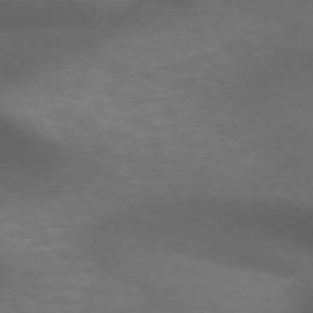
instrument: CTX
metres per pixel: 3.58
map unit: lApd
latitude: 72.5168
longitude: -50.6868
